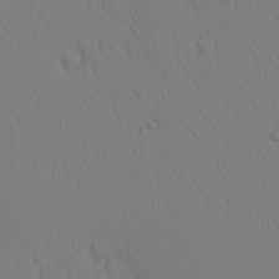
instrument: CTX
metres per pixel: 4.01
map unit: Ave
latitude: 23.6883
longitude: -135.4993
